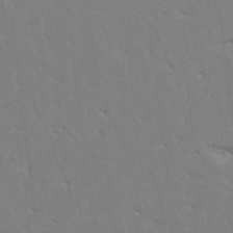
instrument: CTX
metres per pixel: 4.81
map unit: HNhu
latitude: 7.5749
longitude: -2.2144
